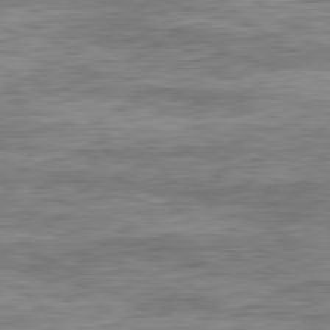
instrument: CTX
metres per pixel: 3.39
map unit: Ap
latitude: -82.3306
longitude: -78.1767
